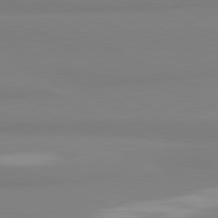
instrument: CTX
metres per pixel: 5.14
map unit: lApd
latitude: 81.4048
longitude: 179.0864
